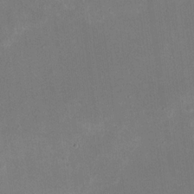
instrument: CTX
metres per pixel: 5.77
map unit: eHh
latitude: 19.6127
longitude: -70.0255
